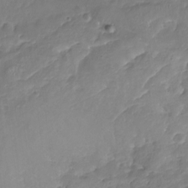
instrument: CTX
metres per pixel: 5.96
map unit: Nhu
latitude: -19.3132
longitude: -57.1592
